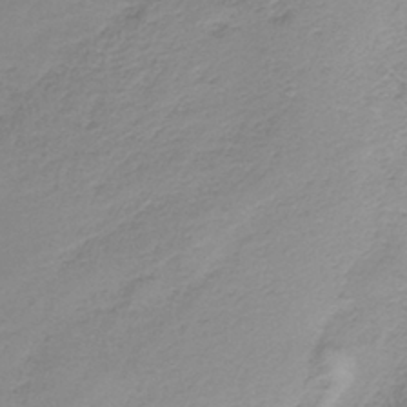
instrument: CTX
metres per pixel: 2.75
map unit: HNb
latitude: -36.1605
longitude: 56.6140
